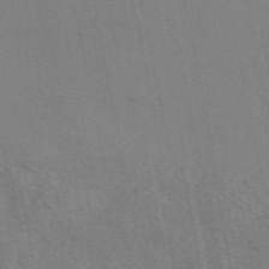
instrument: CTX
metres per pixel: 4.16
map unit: eAb
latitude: 51.0647
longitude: 108.7463
